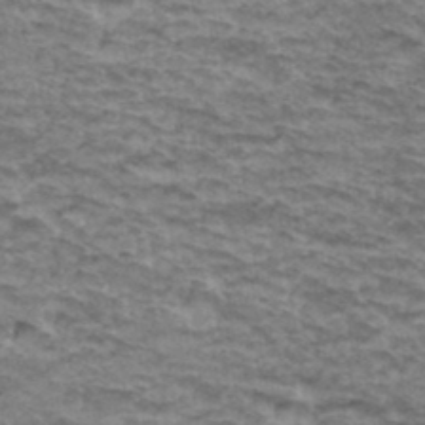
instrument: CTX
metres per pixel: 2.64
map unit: Hto
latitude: 36.7435
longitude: -43.2348
